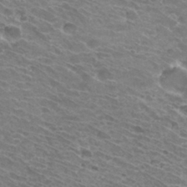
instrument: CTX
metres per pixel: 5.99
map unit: Hto
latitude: 31.8395
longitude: -42.5924
